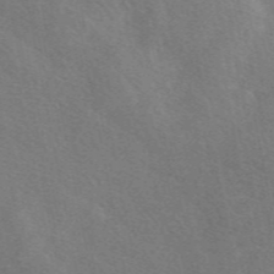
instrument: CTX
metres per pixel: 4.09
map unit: eAb
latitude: 49.7261
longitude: 118.5196
